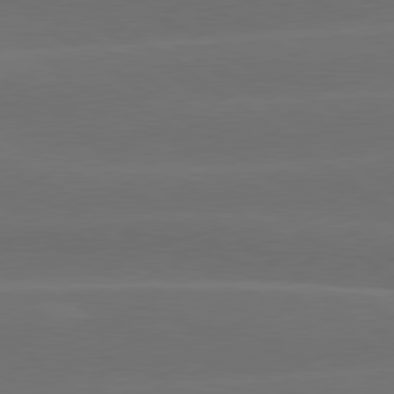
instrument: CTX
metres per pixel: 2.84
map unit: lApd
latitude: 79.5182
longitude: -47.8584
